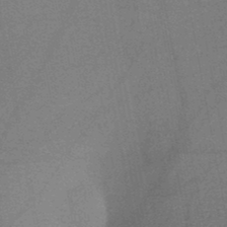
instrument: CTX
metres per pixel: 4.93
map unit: HNb
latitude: -47.0486
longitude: -39.7450
